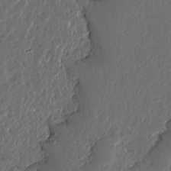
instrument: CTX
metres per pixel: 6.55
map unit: Ave
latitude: 14.1578
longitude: -138.1389
